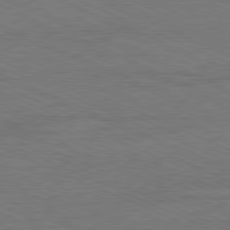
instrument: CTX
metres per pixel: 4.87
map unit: Ap
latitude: -81.8423
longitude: -84.9703
